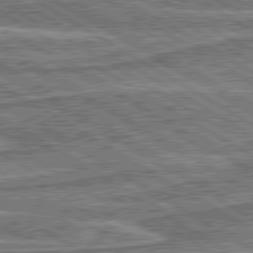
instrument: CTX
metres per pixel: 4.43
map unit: lApd
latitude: 80.4601
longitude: 172.5762
